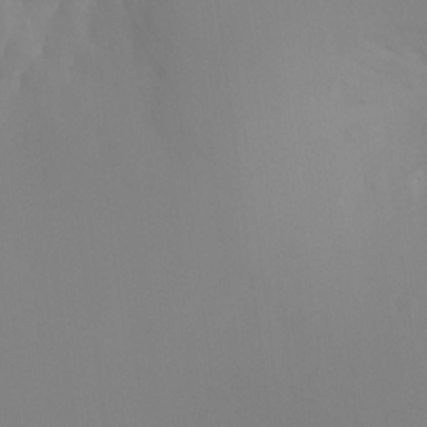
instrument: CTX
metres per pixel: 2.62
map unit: Ht
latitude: -12.2551
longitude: -47.9339
